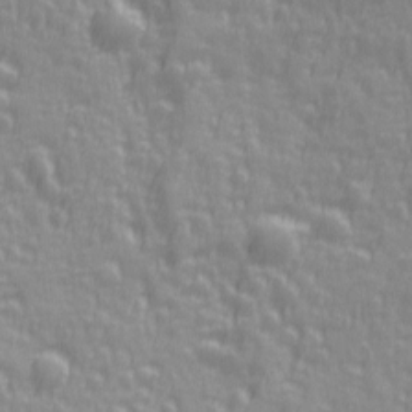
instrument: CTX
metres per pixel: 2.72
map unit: Ave
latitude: 12.7058
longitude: -104.1578
